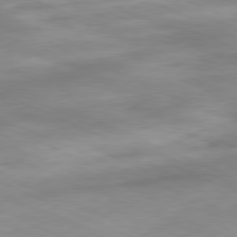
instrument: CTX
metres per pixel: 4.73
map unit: Ap
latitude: -81.6344
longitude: -81.5371
